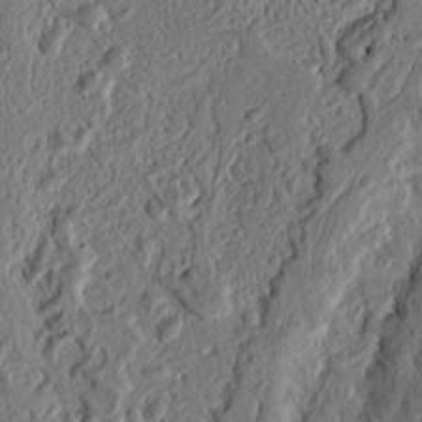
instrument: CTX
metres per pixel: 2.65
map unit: Ht
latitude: 11.7828
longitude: -75.6316
